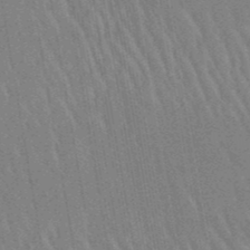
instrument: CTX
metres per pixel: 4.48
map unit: lHb
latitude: -48.5385
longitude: 71.1809
